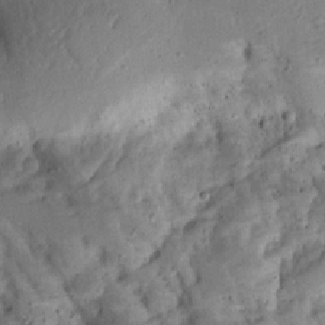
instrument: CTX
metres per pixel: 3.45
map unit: Ave
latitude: 13.0270
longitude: -138.6868
